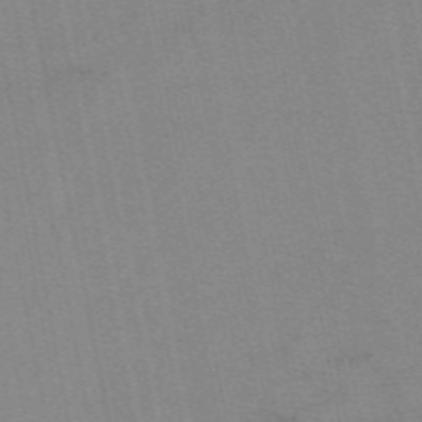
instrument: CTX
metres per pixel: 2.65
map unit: eAb
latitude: 49.3104
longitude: 103.6344
